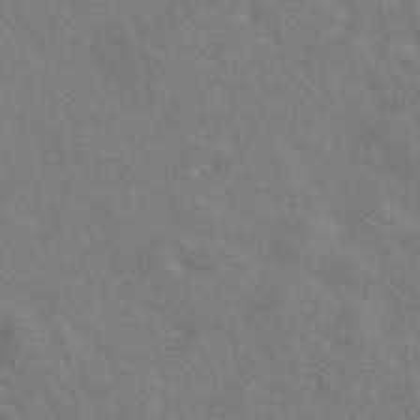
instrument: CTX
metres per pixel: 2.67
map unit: eAb
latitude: 50.0633
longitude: 119.6344
